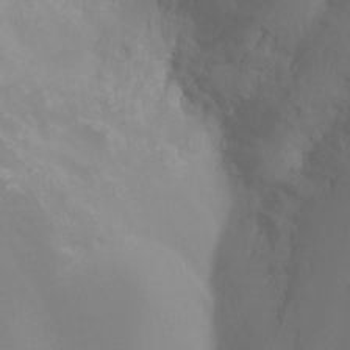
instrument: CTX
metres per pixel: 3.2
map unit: Nhu
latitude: -8.7274
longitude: -51.6693
